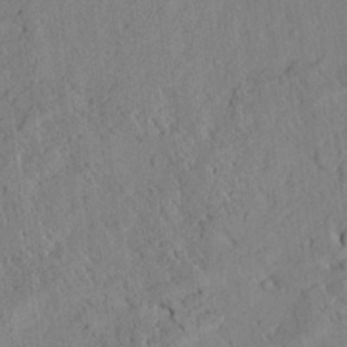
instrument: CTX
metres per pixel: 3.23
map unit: Ave
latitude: 24.4034
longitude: -133.3482
